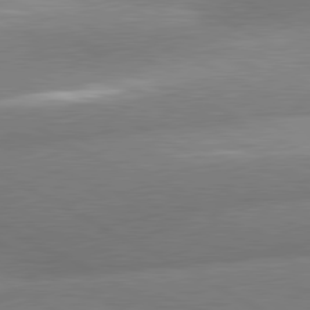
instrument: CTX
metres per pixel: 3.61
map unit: lApd
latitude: 80.7435
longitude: -163.6316
